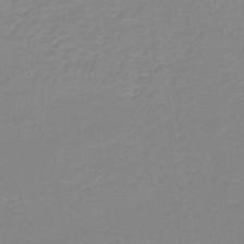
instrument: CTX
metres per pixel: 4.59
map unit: lHb
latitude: -44.0283
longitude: 54.7085
